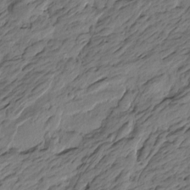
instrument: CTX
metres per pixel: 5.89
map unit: Htu
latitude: -6.1417
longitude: -178.9514
